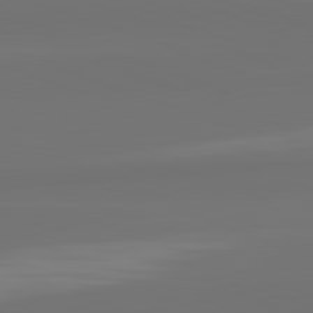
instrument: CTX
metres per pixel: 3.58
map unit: lApd
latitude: 82.4034
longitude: 159.1998
